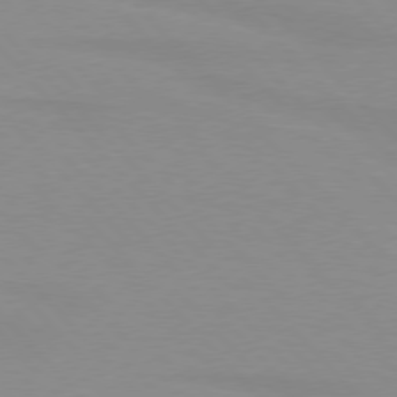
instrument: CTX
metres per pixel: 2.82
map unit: lApd
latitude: 76.4979
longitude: -84.7813
